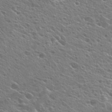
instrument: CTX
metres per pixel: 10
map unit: Hto
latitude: 26.0822
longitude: -44.6868
